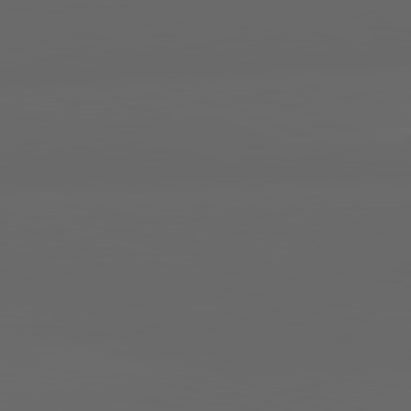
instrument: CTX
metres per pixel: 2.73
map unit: lApd
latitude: 82.1011
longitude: -169.4616
